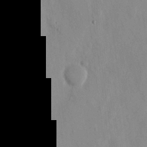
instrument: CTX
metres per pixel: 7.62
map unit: eHh
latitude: 12.5735
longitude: -69.6694
